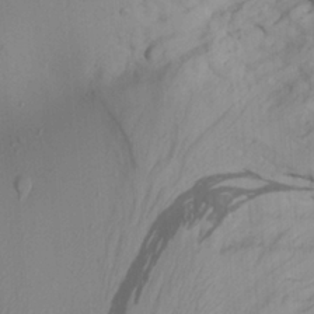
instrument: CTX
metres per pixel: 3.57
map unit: Aa
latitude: 26.5735
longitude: -131.7261
